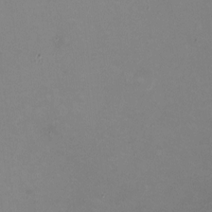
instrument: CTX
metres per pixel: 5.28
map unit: HNhu
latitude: -0.4251
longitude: -4.6490
